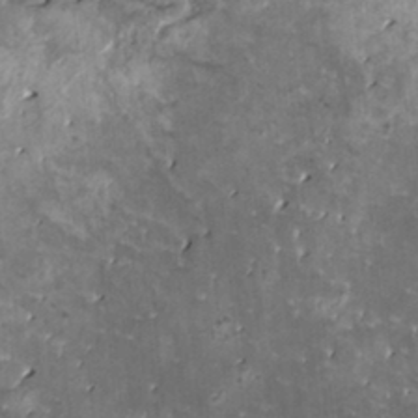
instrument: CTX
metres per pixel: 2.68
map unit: HNhu
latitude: 3.4615
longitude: 5.8611
